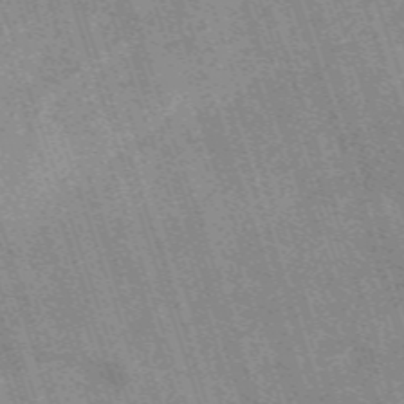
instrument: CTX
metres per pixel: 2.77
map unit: HNb
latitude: -54.1228
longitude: -47.9906
